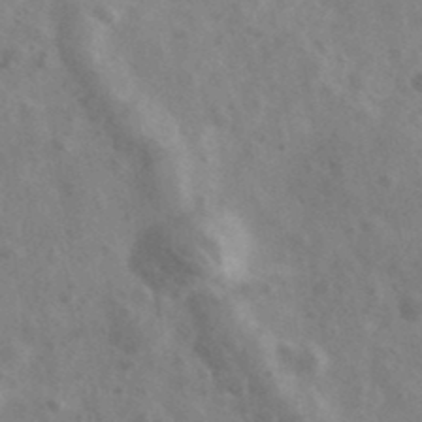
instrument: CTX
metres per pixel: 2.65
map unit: Ave
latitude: 38.9325
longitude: -107.0081
